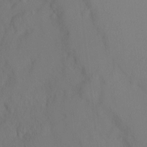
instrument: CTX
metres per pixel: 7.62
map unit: Ht
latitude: -3.0486
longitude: -27.6883
